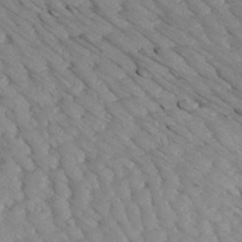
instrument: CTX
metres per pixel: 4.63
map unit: Aa
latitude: 27.3293
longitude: -133.8017
